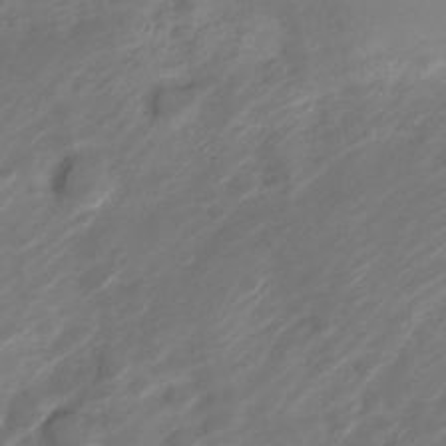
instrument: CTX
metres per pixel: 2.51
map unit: Nve
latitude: -20.0094
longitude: 107.0865
